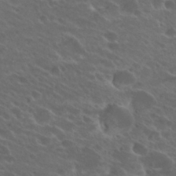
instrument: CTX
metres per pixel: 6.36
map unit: Hto
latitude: 25.2348
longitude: -39.8961
